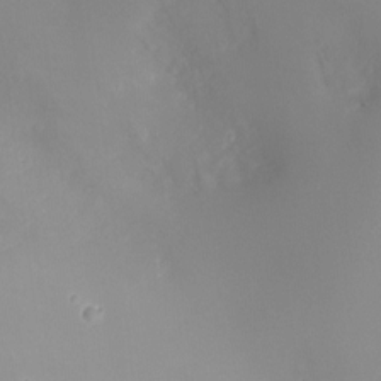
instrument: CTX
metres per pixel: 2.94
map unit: Ht
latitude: -4.7652
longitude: -26.5924
